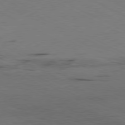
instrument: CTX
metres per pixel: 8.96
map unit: Ap
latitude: -80.5385
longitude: -94.0633
